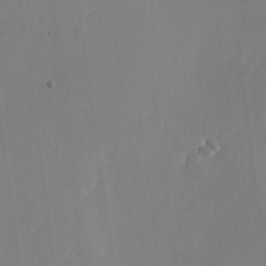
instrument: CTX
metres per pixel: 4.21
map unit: Nhu
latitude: -22.8786
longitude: -71.1025
